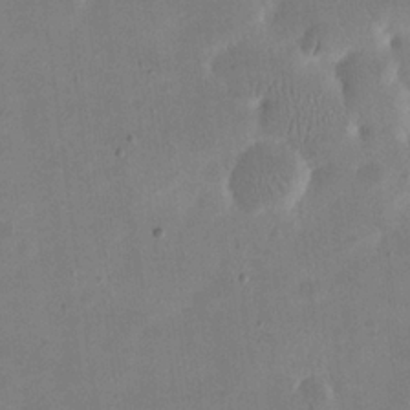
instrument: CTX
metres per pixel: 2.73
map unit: eHh
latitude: 20.8191
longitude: -70.2711
